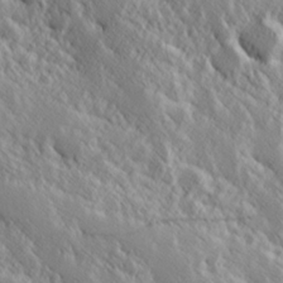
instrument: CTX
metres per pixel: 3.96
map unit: Hve
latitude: 25.3670
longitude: 145.9745
